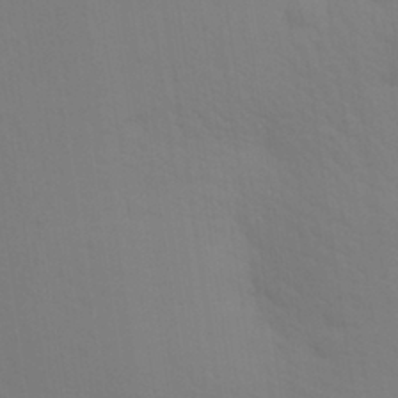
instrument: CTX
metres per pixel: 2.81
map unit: Aa
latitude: 29.8016
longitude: -144.5357
